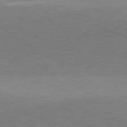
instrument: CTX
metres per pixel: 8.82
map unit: lApd
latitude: 81.9717
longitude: 136.7463
